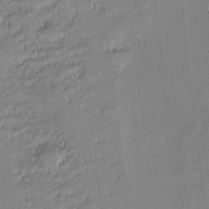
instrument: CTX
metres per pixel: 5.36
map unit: eHh
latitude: -1.9179
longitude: -82.8757
